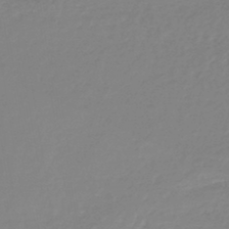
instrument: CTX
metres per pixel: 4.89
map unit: lHb
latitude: -45.3699
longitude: 65.8989
